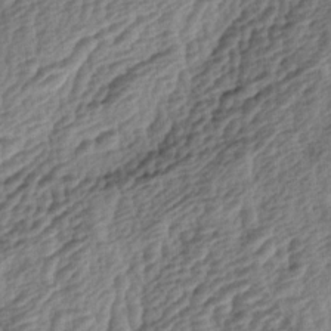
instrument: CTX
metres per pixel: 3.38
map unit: lAa
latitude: -3.9178
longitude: -123.0458
